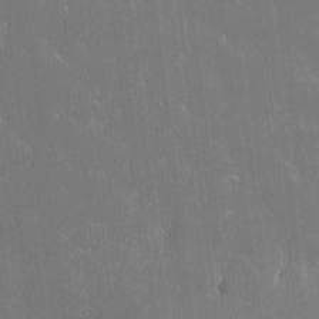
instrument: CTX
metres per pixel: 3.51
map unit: Htu
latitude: -6.5573
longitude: 175.9178
